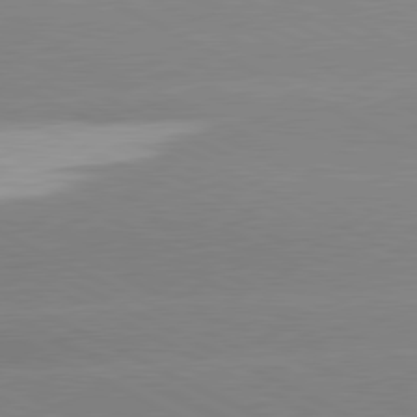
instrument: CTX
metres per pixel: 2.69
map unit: lApd
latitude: 80.8002
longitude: -154.6679
